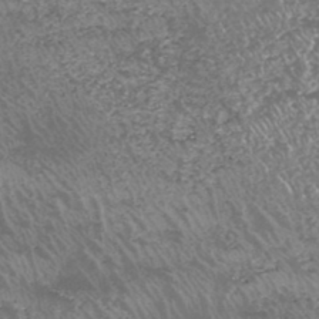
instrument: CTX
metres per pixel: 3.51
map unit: HNhu
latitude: -47.1998
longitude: 31.0108
